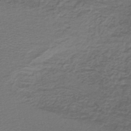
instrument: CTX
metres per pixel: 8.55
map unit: lHb
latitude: -43.4265
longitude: 62.3117
